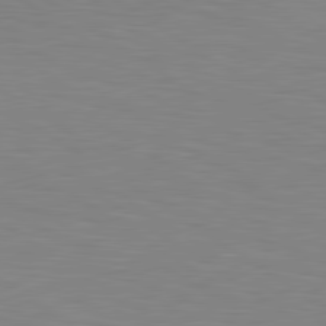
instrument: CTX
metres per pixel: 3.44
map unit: lApd
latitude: 80.3089
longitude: 124.4251
